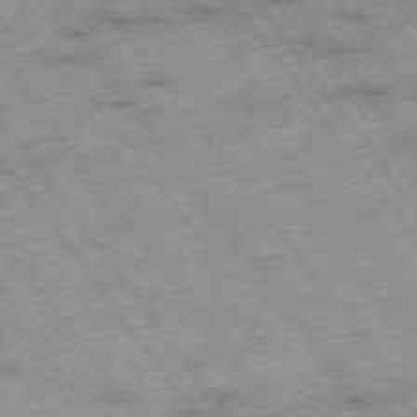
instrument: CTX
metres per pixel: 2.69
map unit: Hpe
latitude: -75.2187
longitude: 4.0094
